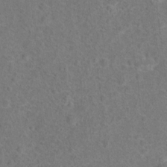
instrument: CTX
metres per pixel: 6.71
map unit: Hto
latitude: 15.8395
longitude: -41.8772
